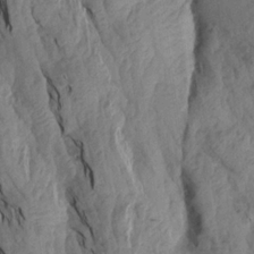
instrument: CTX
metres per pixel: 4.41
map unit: Aa
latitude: 19.3859
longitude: -146.8569
